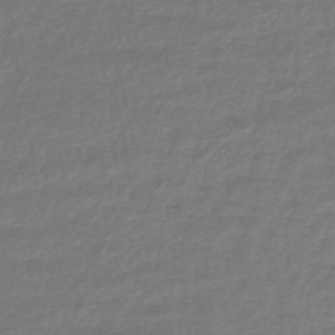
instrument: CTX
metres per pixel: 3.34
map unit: lHb
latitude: -41.4643
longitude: 70.6708
